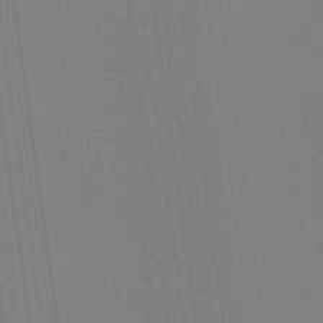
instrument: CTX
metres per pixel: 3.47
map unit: eHb
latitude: -30.2739
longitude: 63.2187
